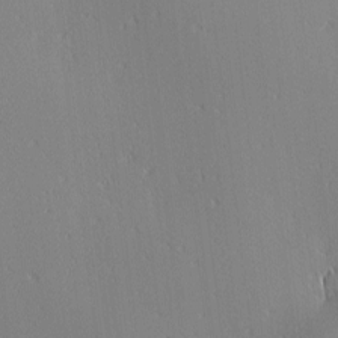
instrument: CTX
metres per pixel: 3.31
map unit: Ave
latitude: 2.8191
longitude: -114.2711
